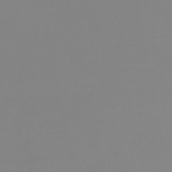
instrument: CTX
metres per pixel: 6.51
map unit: lHb
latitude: -48.2929
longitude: 66.7085
